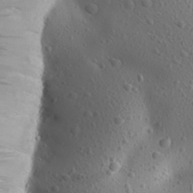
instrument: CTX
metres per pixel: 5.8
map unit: Aa
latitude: 23.9150
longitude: -145.0458
